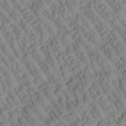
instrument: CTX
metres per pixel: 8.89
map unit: Htu
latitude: 1.0836
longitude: 177.3132
